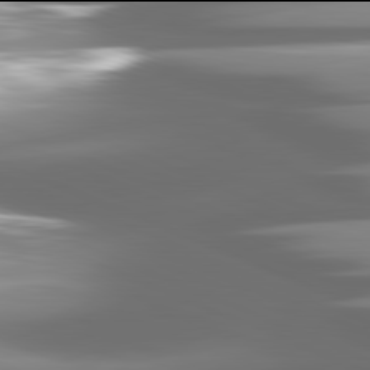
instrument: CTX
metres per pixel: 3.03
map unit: lApd
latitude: 81.9906
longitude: -146.7813
